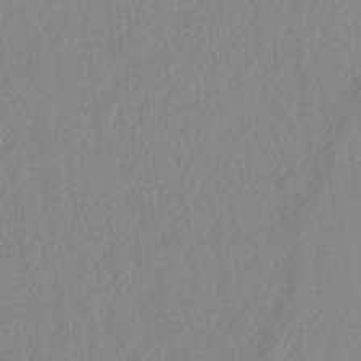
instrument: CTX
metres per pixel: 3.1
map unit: lAvf
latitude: 8.2523
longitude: 167.8800
